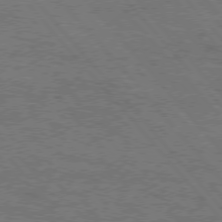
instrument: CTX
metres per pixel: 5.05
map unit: Hpe
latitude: 75.5182
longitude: -152.2145
